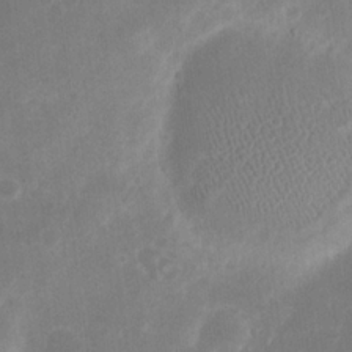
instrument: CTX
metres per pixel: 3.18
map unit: eHh
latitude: 19.7638
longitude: -70.2522
